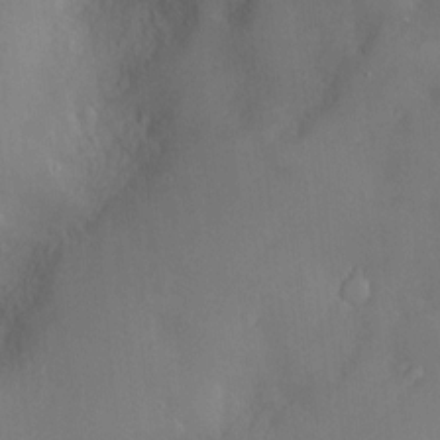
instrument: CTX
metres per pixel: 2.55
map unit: Hve
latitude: -11.5210
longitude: 173.9367
